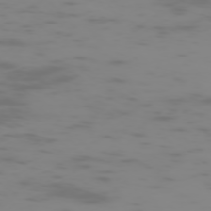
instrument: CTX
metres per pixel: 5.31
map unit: Hpe
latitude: -74.0661
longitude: 5.7288
